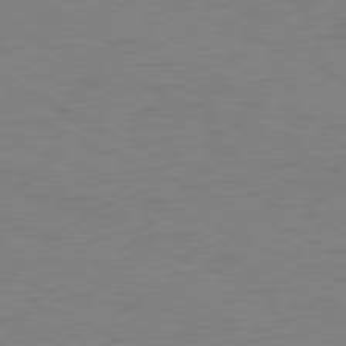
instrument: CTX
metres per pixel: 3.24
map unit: Ap
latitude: -78.2739
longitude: -73.4616
